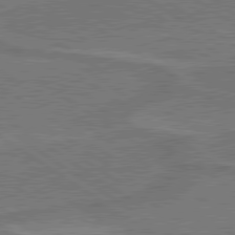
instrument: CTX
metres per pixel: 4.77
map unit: lApd
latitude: 79.8395
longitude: 166.1417
